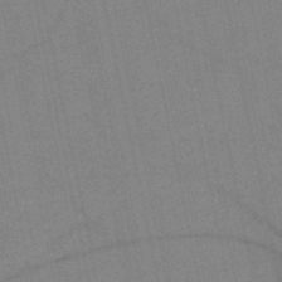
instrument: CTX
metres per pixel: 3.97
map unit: HNb
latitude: -52.3495
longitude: -44.2333
